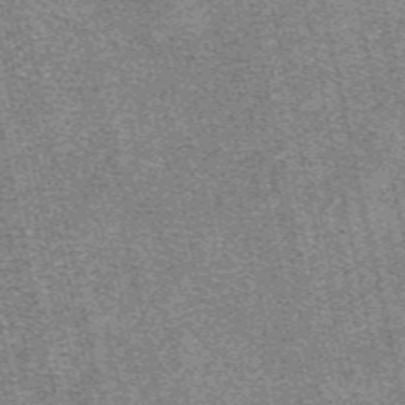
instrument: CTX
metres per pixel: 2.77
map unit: eAb
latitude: 48.1956
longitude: 105.0297
